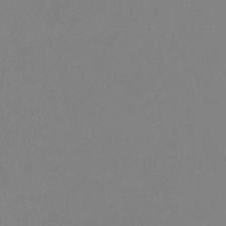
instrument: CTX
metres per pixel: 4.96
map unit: HNb
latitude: -45.1809
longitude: -42.4979
